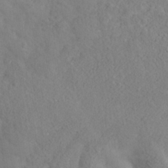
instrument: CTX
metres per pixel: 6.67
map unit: Nhe
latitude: -37.6721
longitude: 139.2187
